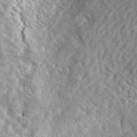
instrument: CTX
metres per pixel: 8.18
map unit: ANa
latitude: 41.4993
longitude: -86.4034
